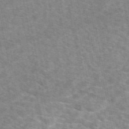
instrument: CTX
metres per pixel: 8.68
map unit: eAb
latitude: 49.9339
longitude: 119.9367
